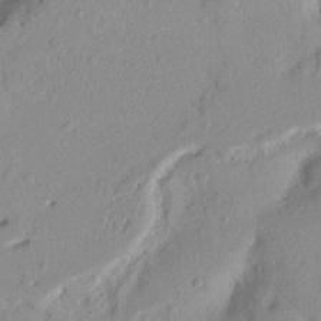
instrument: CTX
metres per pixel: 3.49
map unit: Nhu
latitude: 19.8961
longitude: -77.0458
